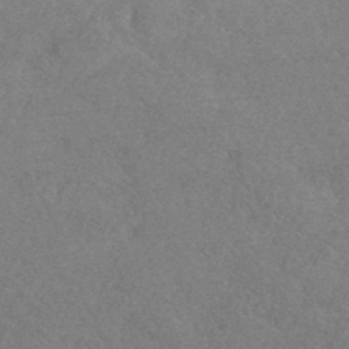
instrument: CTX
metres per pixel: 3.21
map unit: HNhu
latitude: -43.6532
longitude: 92.9353
